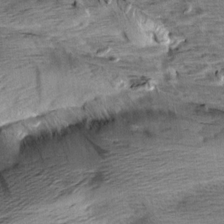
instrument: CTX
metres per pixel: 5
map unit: Aa
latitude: 9.2159
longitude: -141.5749
